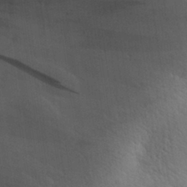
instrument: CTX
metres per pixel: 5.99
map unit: Aa
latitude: 30.0822
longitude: -144.9325
